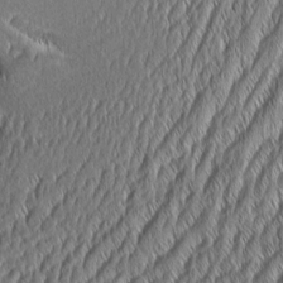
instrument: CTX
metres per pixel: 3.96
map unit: Aa
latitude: 7.0836
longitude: -130.3846
